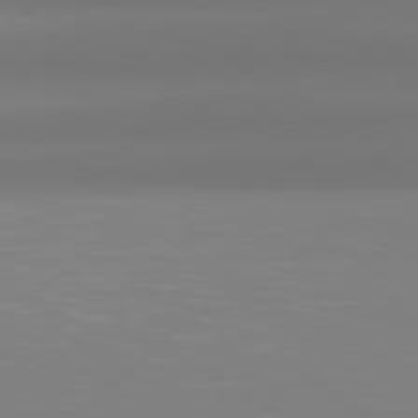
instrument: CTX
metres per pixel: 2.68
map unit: Hpe
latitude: 76.7813
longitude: -131.1593
